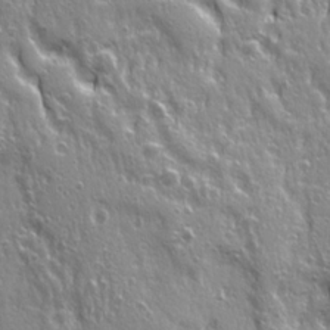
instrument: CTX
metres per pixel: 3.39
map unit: Ave
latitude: 21.7828
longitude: -134.8947
